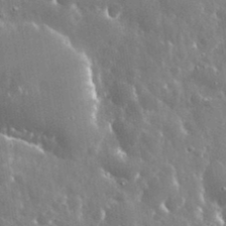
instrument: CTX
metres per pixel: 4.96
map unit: eHh
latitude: 34.5168
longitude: -57.6315
